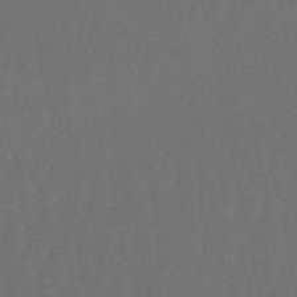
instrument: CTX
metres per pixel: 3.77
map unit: lHb
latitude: -50.8597
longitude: 81.2943
